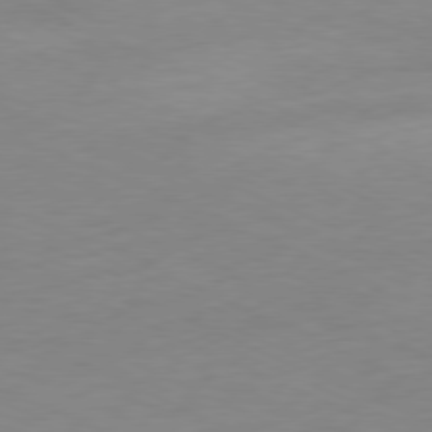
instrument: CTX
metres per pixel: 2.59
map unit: Ap
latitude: -78.3306
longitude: -72.9514
